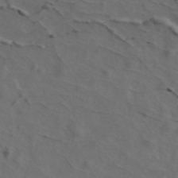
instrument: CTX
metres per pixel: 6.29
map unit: ANa
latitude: 44.0444
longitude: 25.4076
